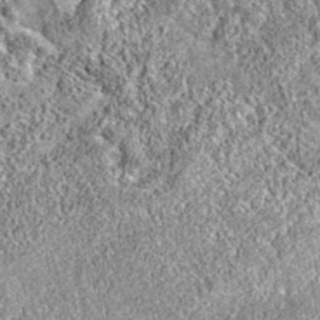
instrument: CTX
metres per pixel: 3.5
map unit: eAb
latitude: 36.4034
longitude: 110.7274
